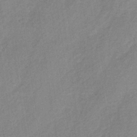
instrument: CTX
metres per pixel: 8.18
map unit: lHb
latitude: -36.5007
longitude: 70.9920
